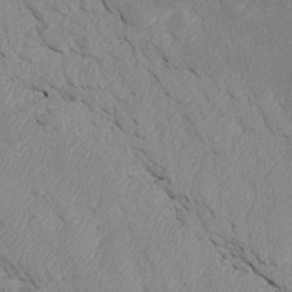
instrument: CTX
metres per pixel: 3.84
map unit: Htu
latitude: 3.8205
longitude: 152.9163
